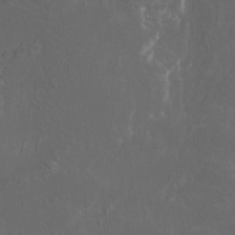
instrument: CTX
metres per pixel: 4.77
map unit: Htu
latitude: -11.9556
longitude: -72.6868
